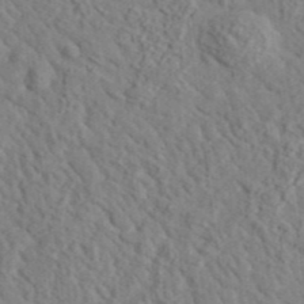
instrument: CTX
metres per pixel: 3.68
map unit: lHvf
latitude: 35.8583
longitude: -85.2915
